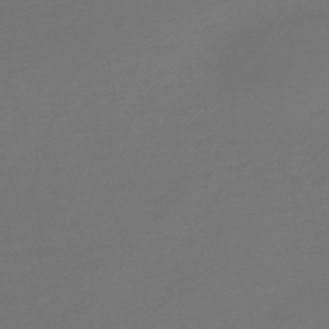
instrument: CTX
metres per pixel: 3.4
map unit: Nve
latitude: -59.1431
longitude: 56.7652
